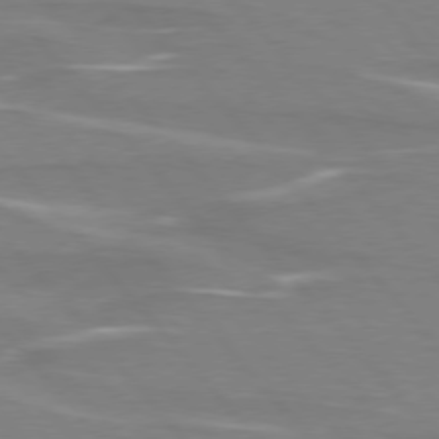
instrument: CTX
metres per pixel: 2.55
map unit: lApd
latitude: 75.9528
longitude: -80.7624
